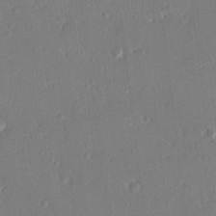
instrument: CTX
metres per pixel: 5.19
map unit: HNhu
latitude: 7.7827
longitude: 3.6721
